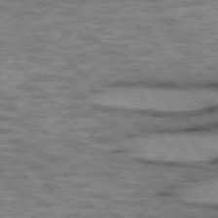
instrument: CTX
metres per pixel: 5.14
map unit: lApd
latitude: 75.3293
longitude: -48.7624
